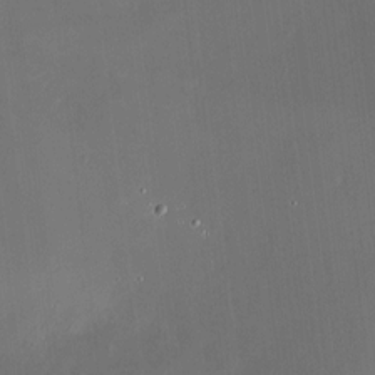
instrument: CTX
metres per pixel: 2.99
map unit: HNhu
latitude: 7.9906
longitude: 9.4643
